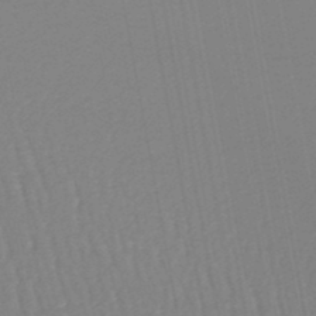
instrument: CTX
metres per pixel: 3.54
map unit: lHb
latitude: -46.9919
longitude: 75.0109
